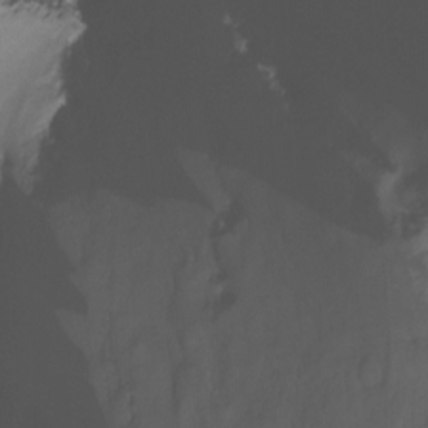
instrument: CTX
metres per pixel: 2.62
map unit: Ht
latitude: -14.9353
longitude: -54.4790
